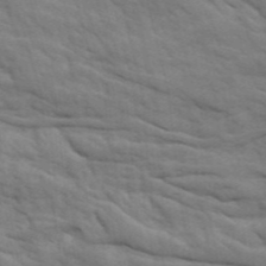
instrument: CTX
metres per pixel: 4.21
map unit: Ave
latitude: 15.9151
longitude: -129.4426
